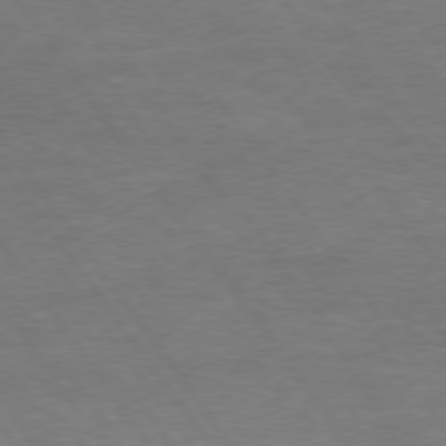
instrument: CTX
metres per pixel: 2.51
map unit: Hpe
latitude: 74.7246
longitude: -142.9325
